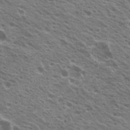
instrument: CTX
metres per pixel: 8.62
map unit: Hto
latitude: 21.7828
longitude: -31.3671
